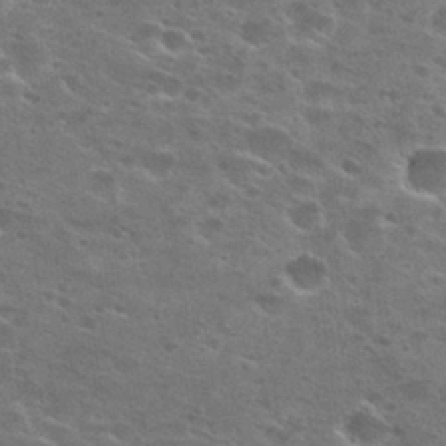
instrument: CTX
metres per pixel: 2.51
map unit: Hto
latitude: 28.0255
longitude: -47.1970
